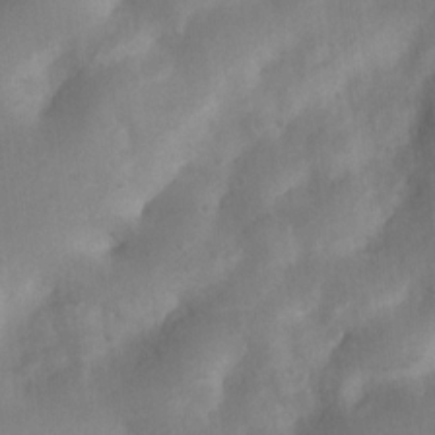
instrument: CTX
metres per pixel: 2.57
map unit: Nhu
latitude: 7.5182
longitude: -22.7057
